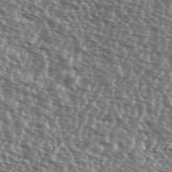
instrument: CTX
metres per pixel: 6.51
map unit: Ave
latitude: 37.8017
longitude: -112.3467
